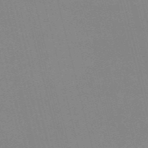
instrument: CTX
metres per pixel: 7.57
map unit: HNb
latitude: -53.1620
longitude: -36.8569
